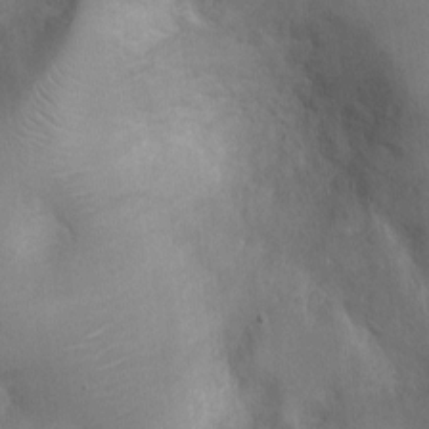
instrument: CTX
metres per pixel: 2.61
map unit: Ht
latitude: -2.9163
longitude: -15.7072
